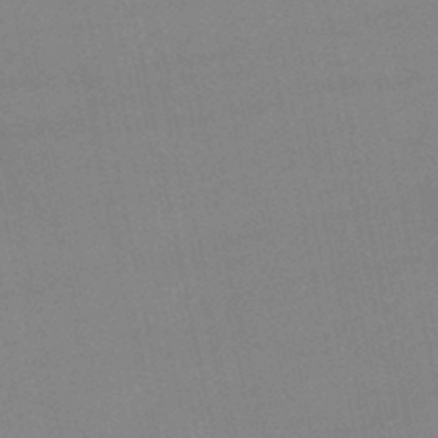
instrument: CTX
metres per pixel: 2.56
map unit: lHb
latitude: -46.0850
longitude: 58.5384
